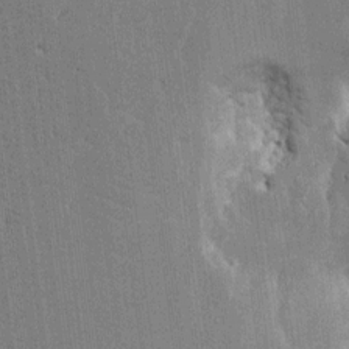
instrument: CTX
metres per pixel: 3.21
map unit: HNhu
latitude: 8.2523
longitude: -5.7072
